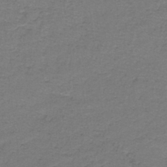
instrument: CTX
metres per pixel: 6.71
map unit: lHb
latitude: -42.5762
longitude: 58.0094
